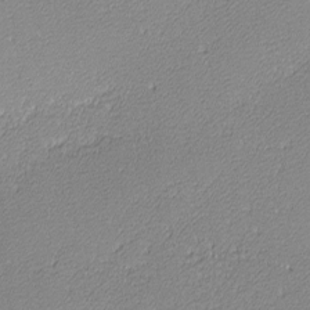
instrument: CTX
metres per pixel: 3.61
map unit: lHvf
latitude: -12.5763
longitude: -103.6883
